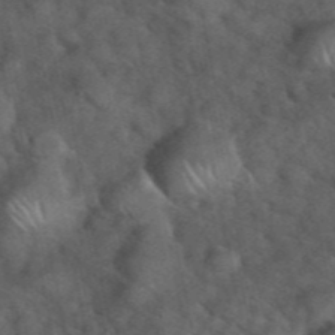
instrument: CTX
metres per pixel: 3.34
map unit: eHh
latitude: 39.7450
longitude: -57.0080
